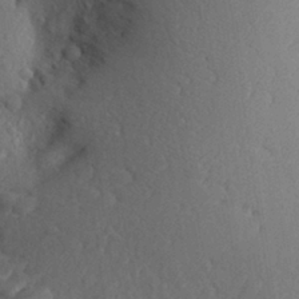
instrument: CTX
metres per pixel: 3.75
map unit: Aa
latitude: 27.3482
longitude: -143.0081
